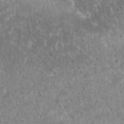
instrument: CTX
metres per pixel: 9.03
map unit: eHh
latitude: 34.7435
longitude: -62.1767
